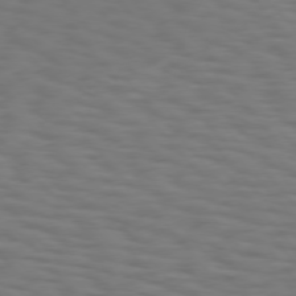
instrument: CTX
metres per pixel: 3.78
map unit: Hpe
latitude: 75.4615
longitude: -132.5546
